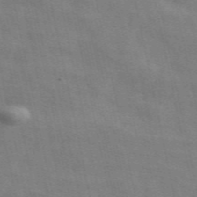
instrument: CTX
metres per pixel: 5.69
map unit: ANa
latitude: 49.8583
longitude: -79.5371
